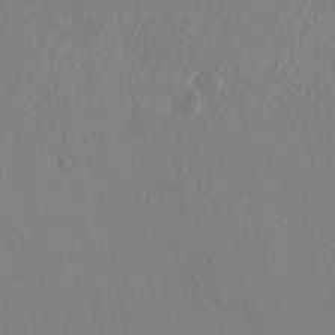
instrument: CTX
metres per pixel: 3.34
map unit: HNhu
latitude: -44.0094
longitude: 94.9352
